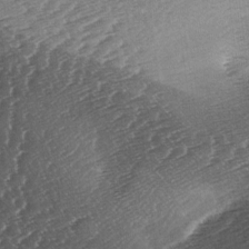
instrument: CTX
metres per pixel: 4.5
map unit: lAa
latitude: -3.4076
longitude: -126.6680
